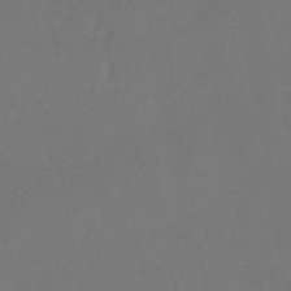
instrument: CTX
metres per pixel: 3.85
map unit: lHb
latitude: -42.5573
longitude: 65.3888
